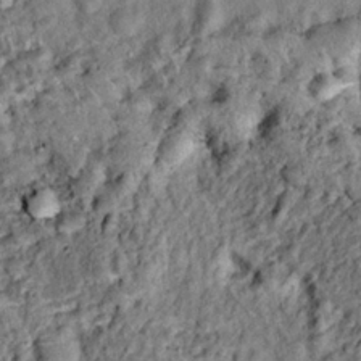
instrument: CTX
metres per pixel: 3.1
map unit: Hto
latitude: 14.5924
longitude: -35.2537
